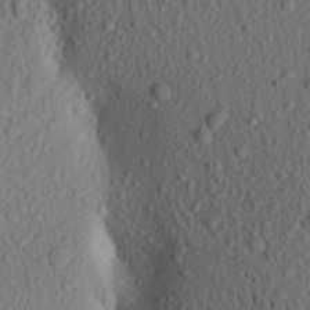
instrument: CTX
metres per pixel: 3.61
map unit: Aa
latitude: 16.6302
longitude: -144.1578
